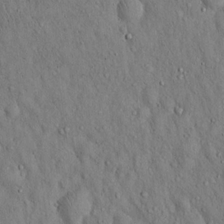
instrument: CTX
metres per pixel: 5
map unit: Hto
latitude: 16.3467
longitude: -58.7246
